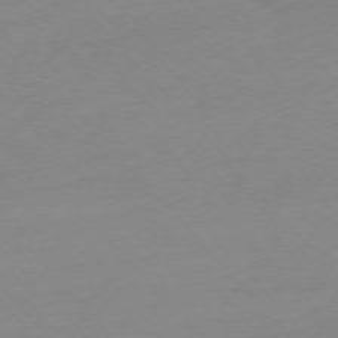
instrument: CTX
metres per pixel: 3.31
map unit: Ap
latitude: -76.0661
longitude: -71.5560
